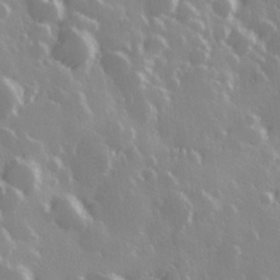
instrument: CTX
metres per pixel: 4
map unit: Hve
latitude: 28.8002
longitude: 146.9353
